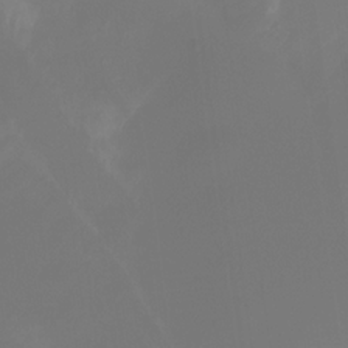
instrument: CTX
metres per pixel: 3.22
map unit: HNhu
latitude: -27.0108
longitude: 73.8611
